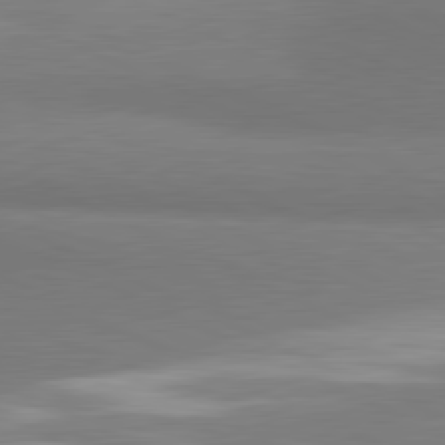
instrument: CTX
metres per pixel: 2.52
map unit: lApd
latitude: 81.1214
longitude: 163.9556
